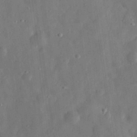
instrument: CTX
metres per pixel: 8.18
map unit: eHh
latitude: 31.2537
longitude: -74.8002
